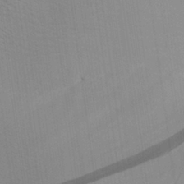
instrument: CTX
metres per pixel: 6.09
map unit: Aa
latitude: 26.8380
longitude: -137.3104
